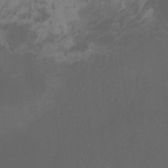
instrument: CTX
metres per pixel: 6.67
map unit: Htu
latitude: -6.8408
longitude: -67.9906
